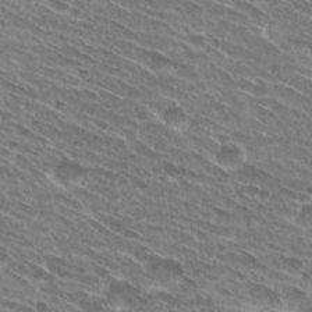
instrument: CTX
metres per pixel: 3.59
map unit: Hto
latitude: 29.0647
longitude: -44.8380
